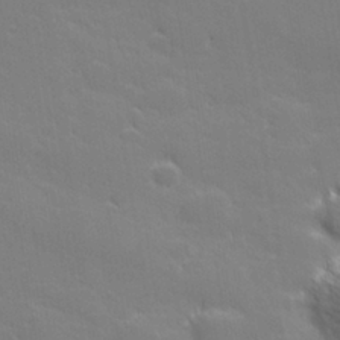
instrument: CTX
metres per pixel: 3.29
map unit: lHvf
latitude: 26.9136
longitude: 143.0675
